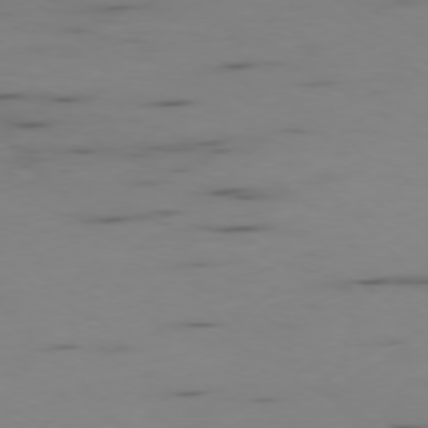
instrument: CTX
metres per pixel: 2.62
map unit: Ap
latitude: -76.7841
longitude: -65.9528
